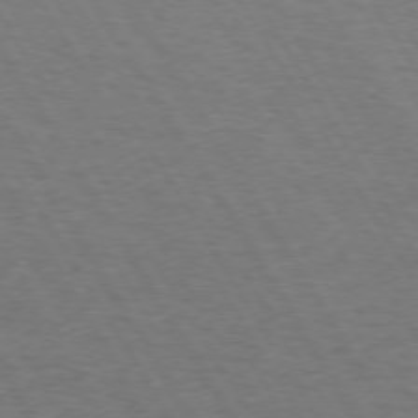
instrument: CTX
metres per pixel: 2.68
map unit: Hpe
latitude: 73.1404
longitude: -123.5560
